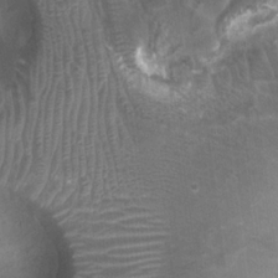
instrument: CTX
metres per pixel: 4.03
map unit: Ht
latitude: 2.5168
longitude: -19.6694
